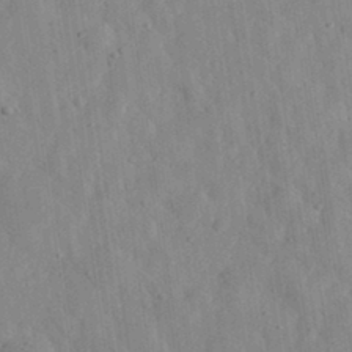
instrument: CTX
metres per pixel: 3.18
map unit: eHh
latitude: 33.0458
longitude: -78.3279
